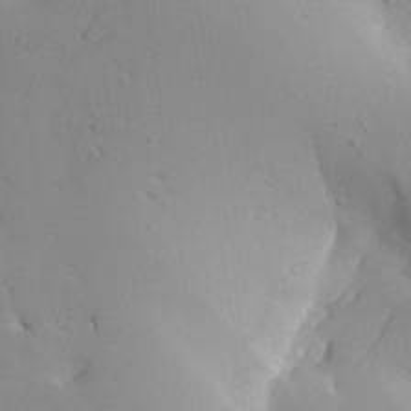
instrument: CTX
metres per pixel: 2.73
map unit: Aa
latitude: 27.4427
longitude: -128.4601
